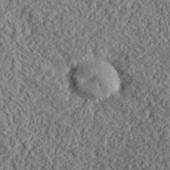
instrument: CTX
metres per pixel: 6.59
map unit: lHvf
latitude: 38.8569
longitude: -88.1956
